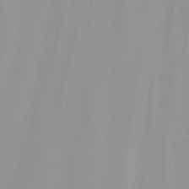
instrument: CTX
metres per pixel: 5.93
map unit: Nhu
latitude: -5.5021
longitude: -77.0080
